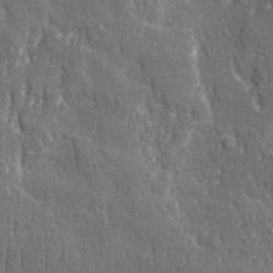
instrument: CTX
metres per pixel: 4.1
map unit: Ave
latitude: 22.3656
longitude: -134.6868
